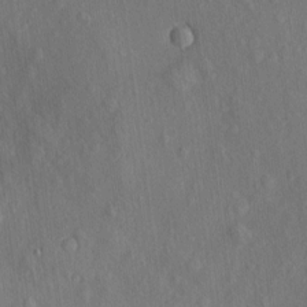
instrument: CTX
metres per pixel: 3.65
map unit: eHh
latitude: 4.9703
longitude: -73.4994
